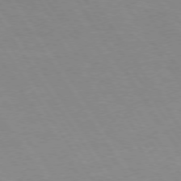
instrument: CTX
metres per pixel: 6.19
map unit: Hpe
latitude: 74.1578
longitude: -140.1199
